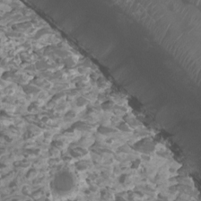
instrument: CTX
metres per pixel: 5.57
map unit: Htu
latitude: 2.7813
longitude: -20.8191
